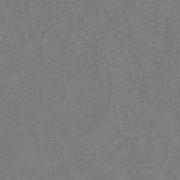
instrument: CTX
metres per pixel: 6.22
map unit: eAb
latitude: 43.1025
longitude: 106.9920
